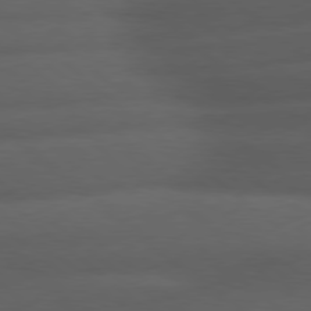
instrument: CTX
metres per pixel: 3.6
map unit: Hpe
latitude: 79.0270
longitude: -128.1578
